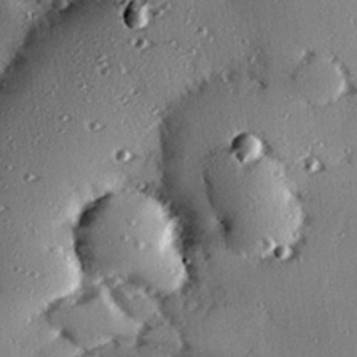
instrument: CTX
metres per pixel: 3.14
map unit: eHh
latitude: 23.0269
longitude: -89.4994
